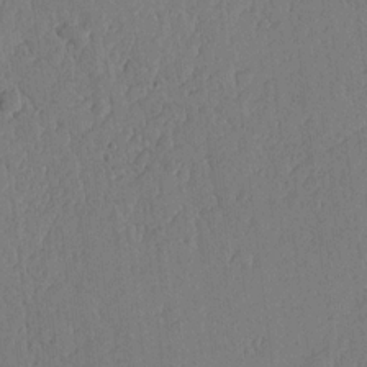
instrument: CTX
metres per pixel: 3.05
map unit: lHvf
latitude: 18.6868
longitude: -115.3292
